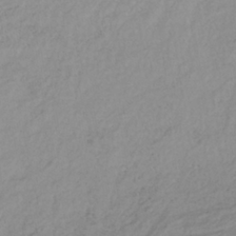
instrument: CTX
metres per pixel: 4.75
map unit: lHb
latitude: -36.3873
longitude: 69.9556
